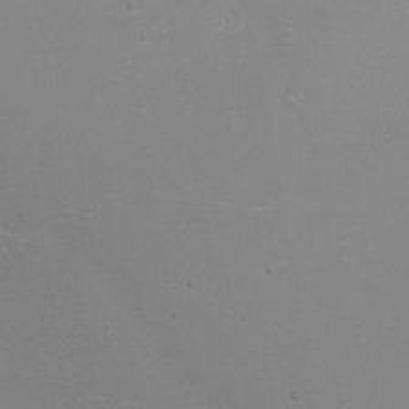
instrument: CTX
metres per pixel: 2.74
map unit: Htu
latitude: -4.4062
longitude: -89.6127
